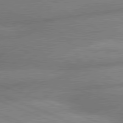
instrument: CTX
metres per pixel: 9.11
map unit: lApd
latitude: 79.9717
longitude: -166.9135
